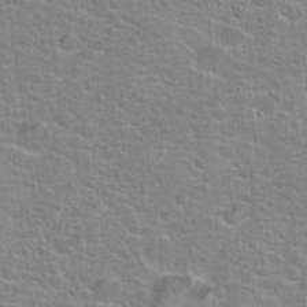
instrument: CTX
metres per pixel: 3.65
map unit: Hto
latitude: 22.7435
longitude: -46.8002
